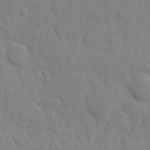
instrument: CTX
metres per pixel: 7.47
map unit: eHh
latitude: 6.2522
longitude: -72.3090
